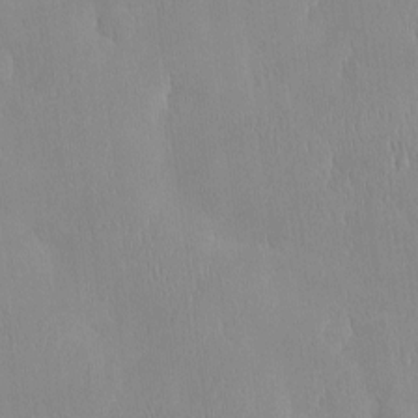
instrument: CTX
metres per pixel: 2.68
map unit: HNhu
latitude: -4.7841
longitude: 15.2754
